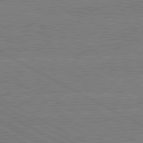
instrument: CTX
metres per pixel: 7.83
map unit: lApd
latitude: 80.8380
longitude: -126.9703
